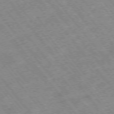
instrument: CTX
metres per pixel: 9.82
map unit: Hpe
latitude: -75.4833
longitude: -18.3278
